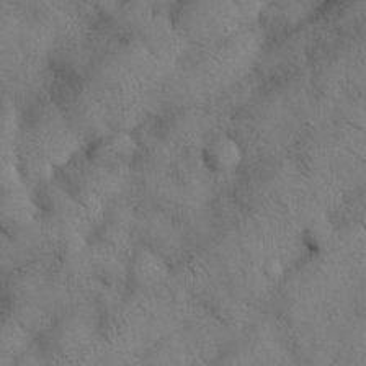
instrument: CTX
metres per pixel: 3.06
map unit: Nhu
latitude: 26.9136
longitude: -71.2159
